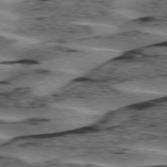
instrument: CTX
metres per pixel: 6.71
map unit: lApd
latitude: 76.3467
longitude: -78.0822
